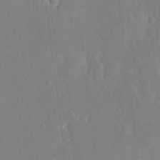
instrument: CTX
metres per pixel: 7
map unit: HNhu
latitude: 6.0633
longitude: 2.9541
